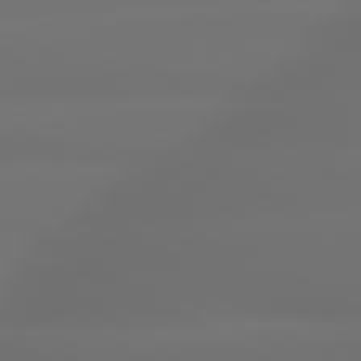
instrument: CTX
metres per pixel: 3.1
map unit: lApd
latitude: 79.4427
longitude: -137.8773
